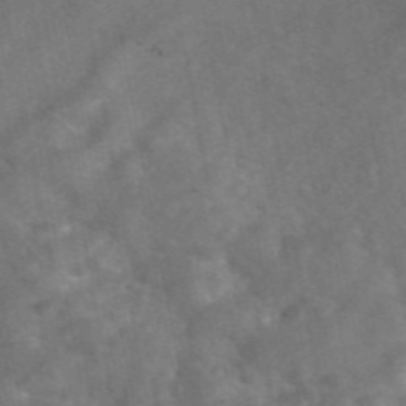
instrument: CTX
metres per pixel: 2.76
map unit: eAb
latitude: 47.0270
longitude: 127.4076
